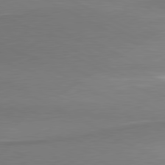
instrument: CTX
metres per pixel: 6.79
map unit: lApd
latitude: 80.5924
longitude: 167.4454
